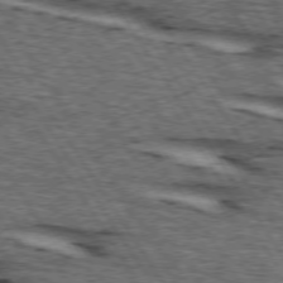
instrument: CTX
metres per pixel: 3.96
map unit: lApd
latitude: 74.1200
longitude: -72.8569
